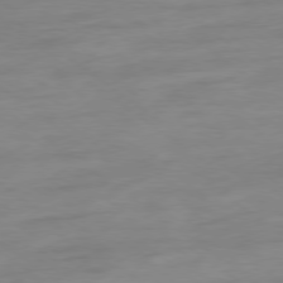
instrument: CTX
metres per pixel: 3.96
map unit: Ap
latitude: -79.1620
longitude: -98.4412
